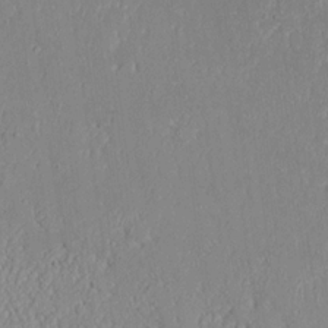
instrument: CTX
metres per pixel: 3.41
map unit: eHh
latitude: 18.7057
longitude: -72.3090
